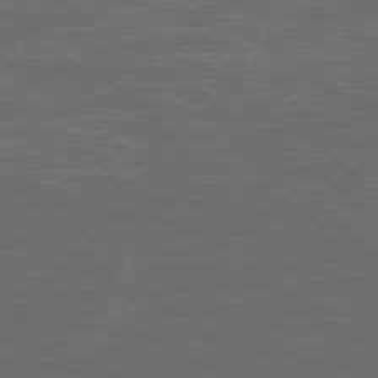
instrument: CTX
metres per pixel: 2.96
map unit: Ap
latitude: -79.1431
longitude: -103.4615
